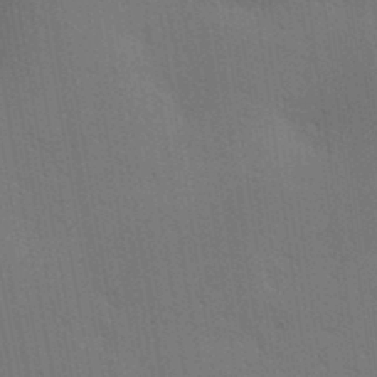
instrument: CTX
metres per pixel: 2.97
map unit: lAa
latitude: 12.2334
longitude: -108.5734
